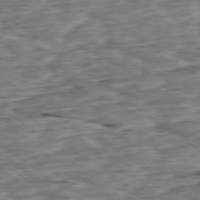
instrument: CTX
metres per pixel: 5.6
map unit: Ap
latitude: -79.1998
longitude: -86.2333
